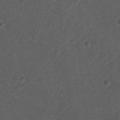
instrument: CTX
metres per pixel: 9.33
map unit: Nhu
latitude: 6.4979
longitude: -20.4979
